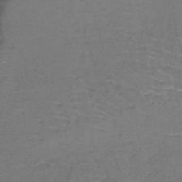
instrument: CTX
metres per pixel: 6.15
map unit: lHb
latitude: -38.0472
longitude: 61.2376
